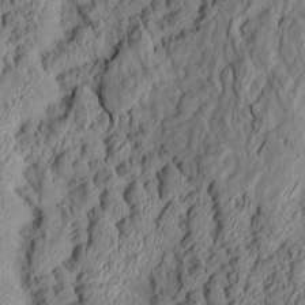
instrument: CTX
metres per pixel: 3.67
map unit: Aa
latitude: 6.8569
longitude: -128.2522
